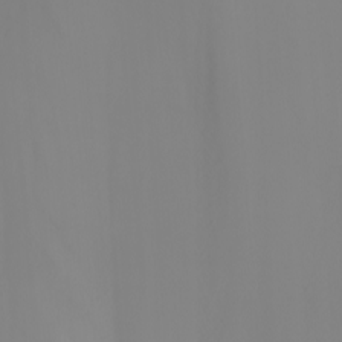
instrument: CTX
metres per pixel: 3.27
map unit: Nhu
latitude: -6.3873
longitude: -95.9717
